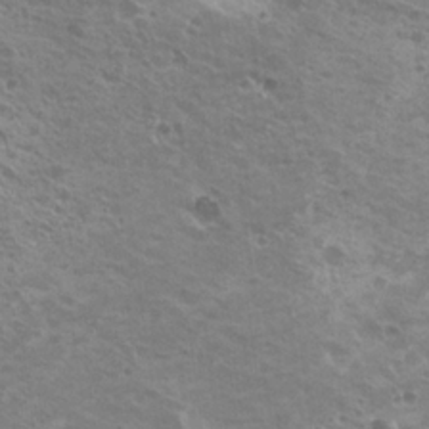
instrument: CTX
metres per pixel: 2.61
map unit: Nhu
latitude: 21.1592
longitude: -30.9703
